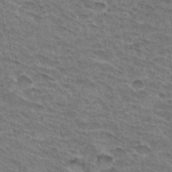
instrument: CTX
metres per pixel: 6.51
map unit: Hto
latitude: 32.6868
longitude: -47.1026
